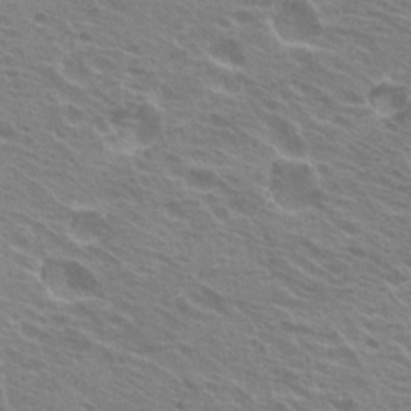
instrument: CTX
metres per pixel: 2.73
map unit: Hto
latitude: 23.4615
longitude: -31.1592
